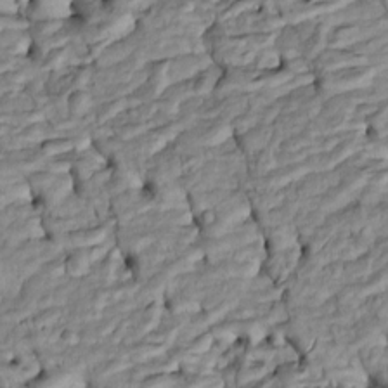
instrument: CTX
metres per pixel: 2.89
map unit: Htu
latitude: -6.0850
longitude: 154.3873
